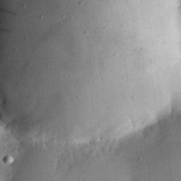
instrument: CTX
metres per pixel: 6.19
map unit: eHh
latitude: 24.5356
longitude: -90.6679
